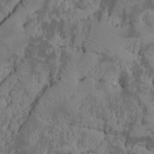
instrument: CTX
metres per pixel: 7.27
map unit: Ave
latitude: -9.6155
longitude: -116.6680
